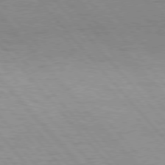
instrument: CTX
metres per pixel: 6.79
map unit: Hpe
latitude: 76.8191
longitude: -153.3860
